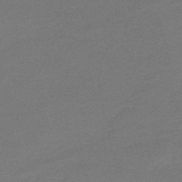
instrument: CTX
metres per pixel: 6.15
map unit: eHb
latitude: -49.1054
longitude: 86.3495
